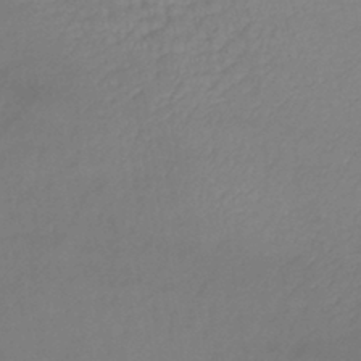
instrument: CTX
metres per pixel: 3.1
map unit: lHb
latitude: -36.8597
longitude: 69.1431
